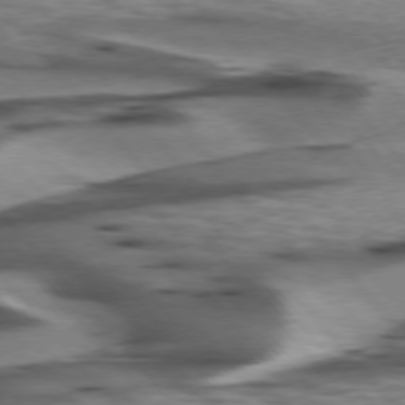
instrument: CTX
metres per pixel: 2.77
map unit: lApd
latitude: 75.7261
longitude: -59.2915
